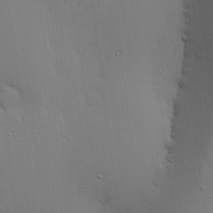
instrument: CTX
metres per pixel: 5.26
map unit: lHvf
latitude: 18.0255
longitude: -116.9703
